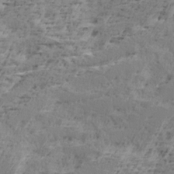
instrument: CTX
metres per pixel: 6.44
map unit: Ave
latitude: 16.3278
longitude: -137.6883
